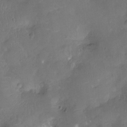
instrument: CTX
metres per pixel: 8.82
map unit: Nhu
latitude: -10.5574
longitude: -20.9514
